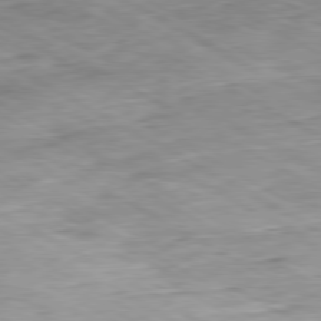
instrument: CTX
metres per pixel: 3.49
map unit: Ap
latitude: -80.5196
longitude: -81.4048
